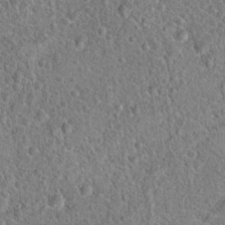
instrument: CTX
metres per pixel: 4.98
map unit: Hto
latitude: 19.0269
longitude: -42.8191
